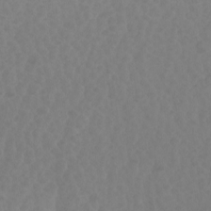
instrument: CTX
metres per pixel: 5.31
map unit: Ht
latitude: -1.5588
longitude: -18.2333
